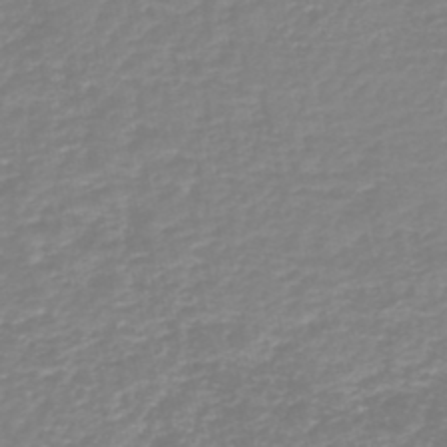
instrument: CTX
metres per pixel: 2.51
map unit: HNb
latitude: -44.5763
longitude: 50.8030
